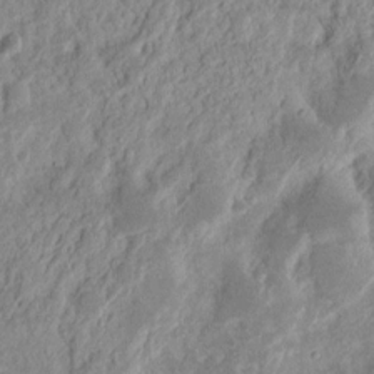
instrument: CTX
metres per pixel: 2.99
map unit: Nhu
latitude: 13.1781
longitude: -73.4049
